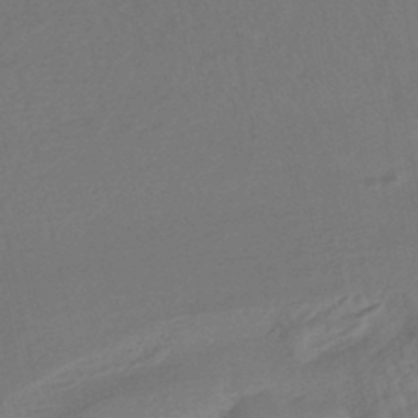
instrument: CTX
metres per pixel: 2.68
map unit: HNhu
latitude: -43.4454
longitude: 101.8044
